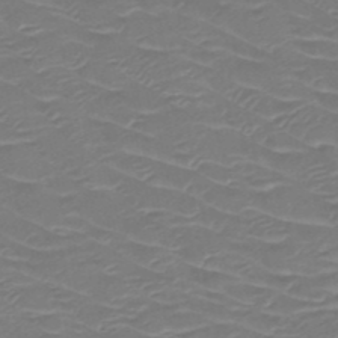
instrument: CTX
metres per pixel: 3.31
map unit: HNb
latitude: -50.2550
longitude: -47.0081
